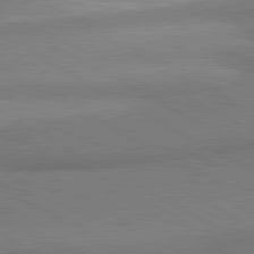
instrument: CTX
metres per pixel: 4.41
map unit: lApd
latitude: 80.6301
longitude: 166.0472
